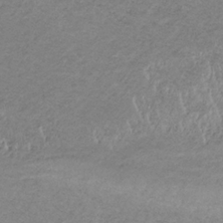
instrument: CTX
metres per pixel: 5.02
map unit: HNb
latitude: -32.6141
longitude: 60.6518
